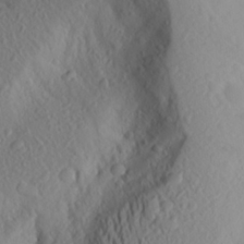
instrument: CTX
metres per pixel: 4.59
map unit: Aa
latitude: 25.8583
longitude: -147.0081
